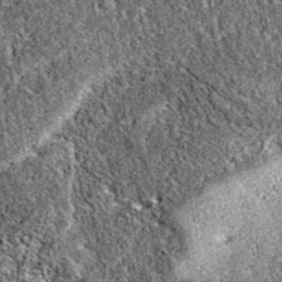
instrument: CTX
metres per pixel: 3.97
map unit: eAb
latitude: 37.9906
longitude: 111.7856
